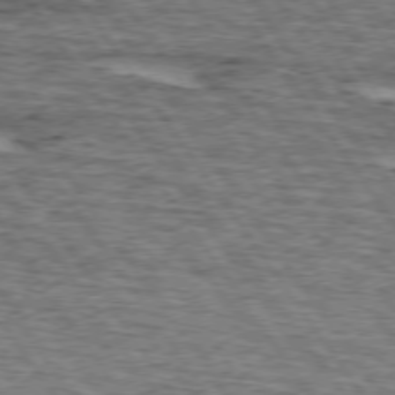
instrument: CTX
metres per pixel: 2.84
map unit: lApd
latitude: 74.4790
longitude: -75.1214
